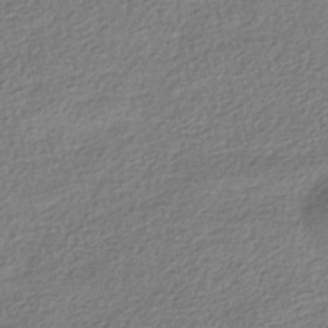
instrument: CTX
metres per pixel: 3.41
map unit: HNhu
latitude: -41.8800
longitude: 96.5385
